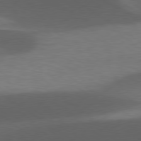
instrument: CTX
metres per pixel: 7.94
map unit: lApd
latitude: 79.1026
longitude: -50.4034
